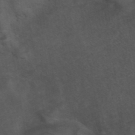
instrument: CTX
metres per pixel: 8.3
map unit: ANa
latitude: 42.6491
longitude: 14.3118
